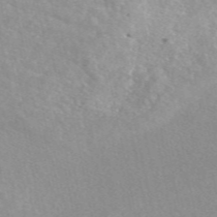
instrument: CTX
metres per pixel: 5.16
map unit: eAb
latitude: 49.0458
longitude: 118.4251
